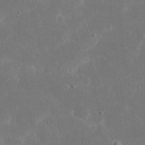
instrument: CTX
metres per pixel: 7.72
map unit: eHh
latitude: 16.9325
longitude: -72.1011
